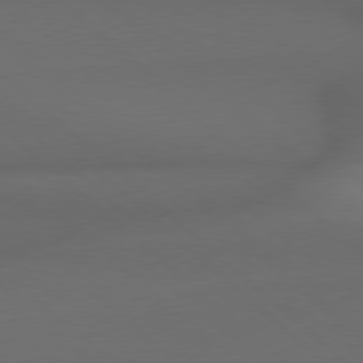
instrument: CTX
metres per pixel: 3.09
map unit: Hpe
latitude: 78.4790
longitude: -161.0836
